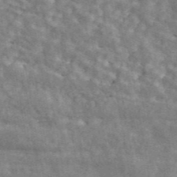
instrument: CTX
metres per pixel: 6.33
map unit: ANa
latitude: 44.8947
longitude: 47.0486
